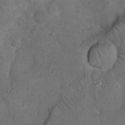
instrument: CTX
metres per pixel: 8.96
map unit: eHh
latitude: 20.5924
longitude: -61.9717
